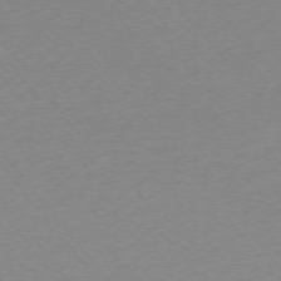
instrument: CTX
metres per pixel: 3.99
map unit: Ap
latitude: -75.0298
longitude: -71.8205
